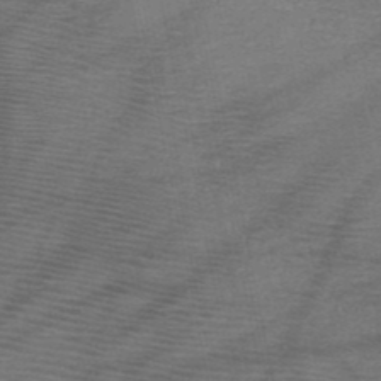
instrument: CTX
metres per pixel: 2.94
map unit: HNb
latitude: -49.5210
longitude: -42.6491
